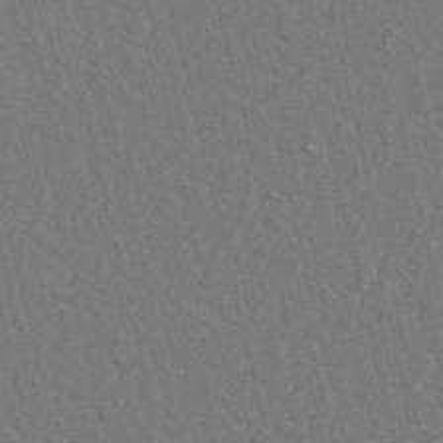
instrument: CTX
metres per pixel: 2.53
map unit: ANa
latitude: 47.9528
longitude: -76.2333
